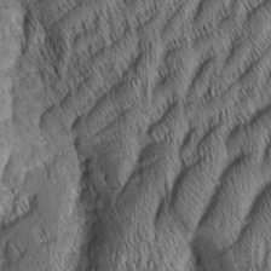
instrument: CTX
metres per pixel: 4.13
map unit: Aa
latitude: 6.6868
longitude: -131.0459
